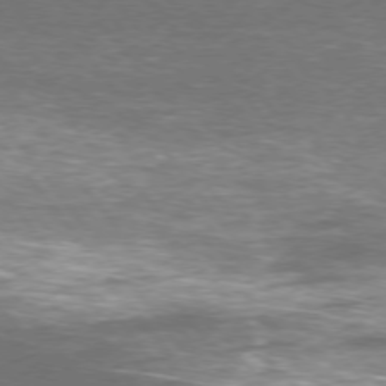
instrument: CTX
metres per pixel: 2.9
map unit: Ap
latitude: -76.9542
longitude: -72.2145
